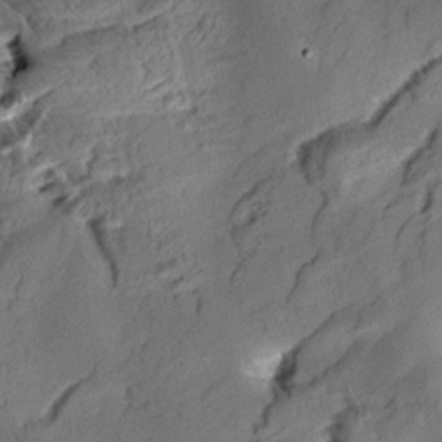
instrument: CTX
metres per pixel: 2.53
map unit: Aa
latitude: 9.8395
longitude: -142.7624
